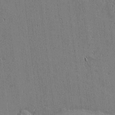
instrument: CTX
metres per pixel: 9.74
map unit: Htu
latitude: -6.3117
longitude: 176.0472
